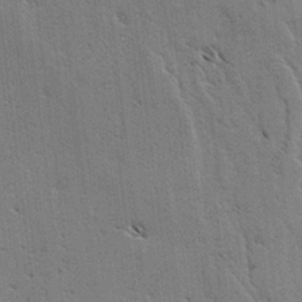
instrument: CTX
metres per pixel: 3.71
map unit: lAvf
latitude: -4.2928
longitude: -113.1214
